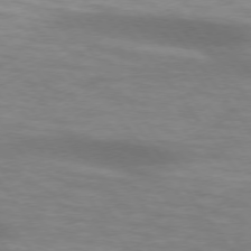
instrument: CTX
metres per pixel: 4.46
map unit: lApd
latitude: 74.4979
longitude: -49.9528
